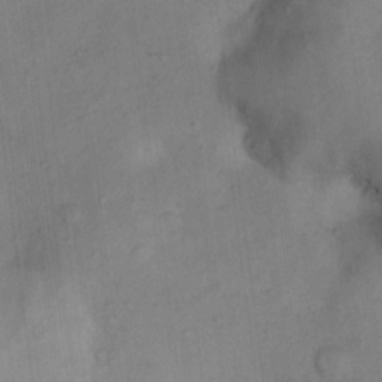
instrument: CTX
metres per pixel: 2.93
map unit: Ht
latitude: 12.8002
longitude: -40.4034
